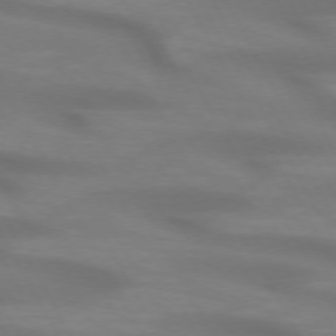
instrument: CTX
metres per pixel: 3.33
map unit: lApd
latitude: 72.2712
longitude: -49.5560
